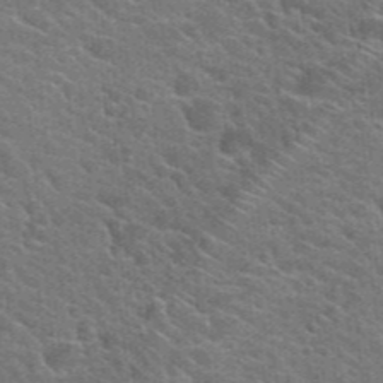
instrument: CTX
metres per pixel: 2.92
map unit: Hto
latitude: 24.8002
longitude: -36.7058
